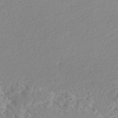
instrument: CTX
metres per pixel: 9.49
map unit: Nhe
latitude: -46.7274
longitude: -171.4804
